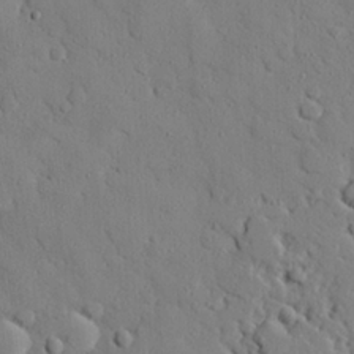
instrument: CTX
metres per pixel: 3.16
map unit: eHh
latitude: 26.6113
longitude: -78.5924
